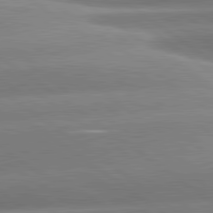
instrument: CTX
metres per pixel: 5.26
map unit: lApd
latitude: 81.0647
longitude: -157.5560
